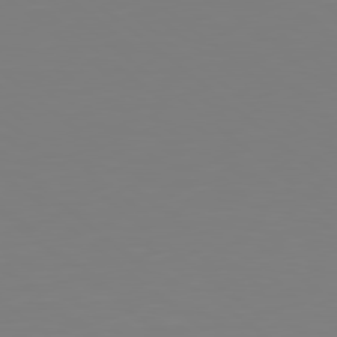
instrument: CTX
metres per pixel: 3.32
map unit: Hpe
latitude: 78.9325
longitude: -174.1956
